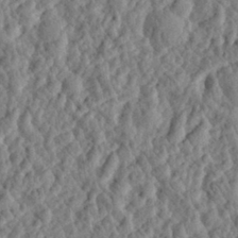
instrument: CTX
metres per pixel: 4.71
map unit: eHh
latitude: 28.2900
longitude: -76.3845
